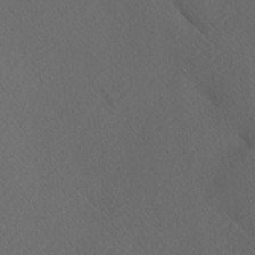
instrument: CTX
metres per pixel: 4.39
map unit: Hve
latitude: 12.4412
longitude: -90.1956
